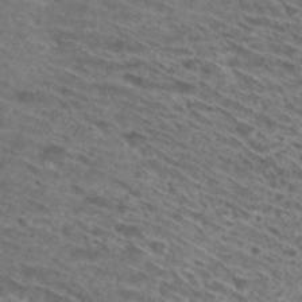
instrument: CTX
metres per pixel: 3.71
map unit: Hto
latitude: 30.4223
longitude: -45.9528
